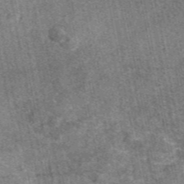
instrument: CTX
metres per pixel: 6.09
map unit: eAb
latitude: 47.5183
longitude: 106.5196
